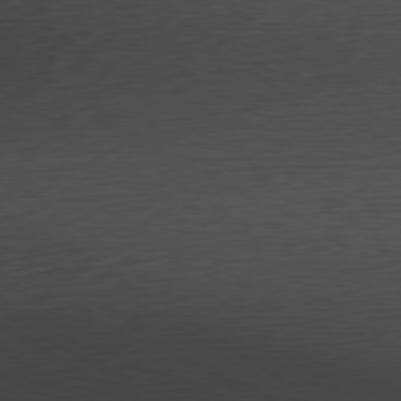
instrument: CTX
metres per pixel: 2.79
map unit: Ap
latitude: -80.2740
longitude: -68.5546
